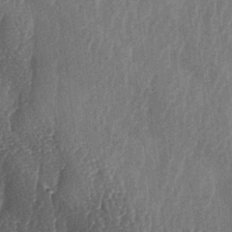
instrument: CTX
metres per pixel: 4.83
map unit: lAa
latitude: -6.6140
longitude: -129.2915
